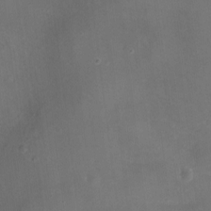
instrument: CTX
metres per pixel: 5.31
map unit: Nhu
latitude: -13.8989
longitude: -40.5167
